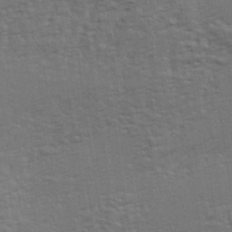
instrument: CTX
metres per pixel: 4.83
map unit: eHh
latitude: 34.6301
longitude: -133.0647
